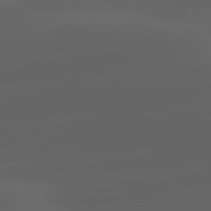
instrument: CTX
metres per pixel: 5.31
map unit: lApd
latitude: 80.1200
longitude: -92.6490
